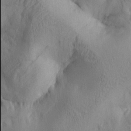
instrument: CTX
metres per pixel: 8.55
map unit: lAa
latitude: 4.9892
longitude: -113.9906
